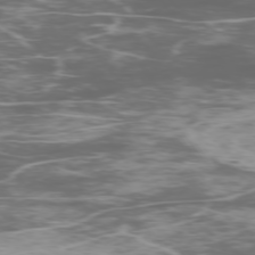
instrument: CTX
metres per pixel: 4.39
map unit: Ap
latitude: -76.5574
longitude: -69.1403
